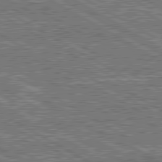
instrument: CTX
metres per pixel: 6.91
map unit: lApd
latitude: 80.6301
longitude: 172.0661
